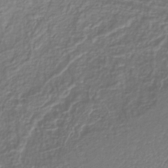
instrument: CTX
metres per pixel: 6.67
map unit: lHb
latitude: -38.6708
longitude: 58.8785
